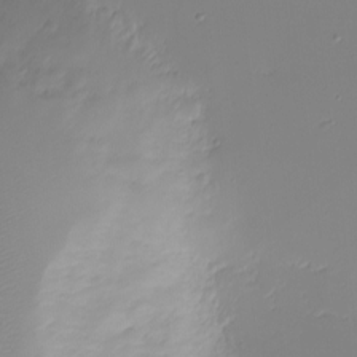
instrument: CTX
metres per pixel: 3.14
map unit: eHh
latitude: -5.4643
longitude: -83.2348
